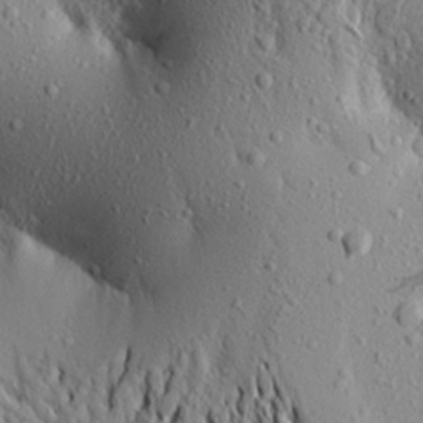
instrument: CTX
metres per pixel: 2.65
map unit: Aa
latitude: 20.0822
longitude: -148.1200
